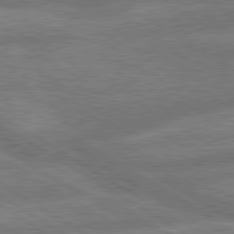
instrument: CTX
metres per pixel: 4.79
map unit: lApd
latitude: 79.7072
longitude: -166.0255
